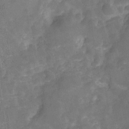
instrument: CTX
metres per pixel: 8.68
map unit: Hve
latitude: -29.6722
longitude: 92.5763
